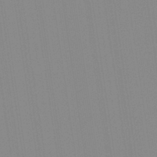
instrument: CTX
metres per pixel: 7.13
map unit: Aa
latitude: 32.4412
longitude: -142.6869
